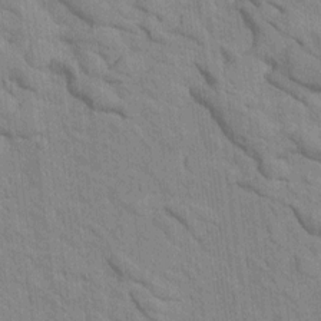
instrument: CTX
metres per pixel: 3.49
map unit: Htu
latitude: 1.2537
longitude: 143.3698
